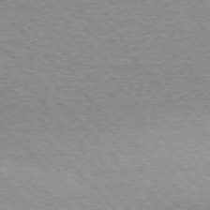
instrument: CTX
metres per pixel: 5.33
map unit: Ap
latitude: -76.8408
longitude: -87.4048
